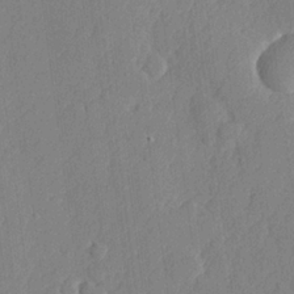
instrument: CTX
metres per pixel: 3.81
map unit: lHvf
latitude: 24.0633
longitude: 141.9367
